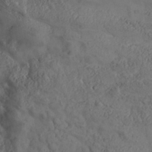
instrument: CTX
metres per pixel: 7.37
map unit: Nhe
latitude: -36.8786
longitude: 138.5196
